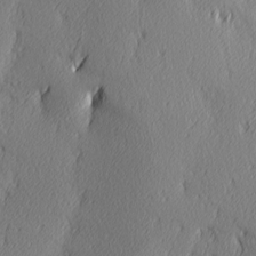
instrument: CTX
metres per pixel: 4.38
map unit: Ave
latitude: 3.1592
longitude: -112.6301
